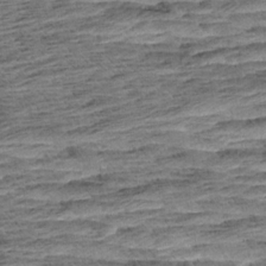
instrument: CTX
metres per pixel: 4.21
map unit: Aa
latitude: 8.1389
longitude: -137.4049
